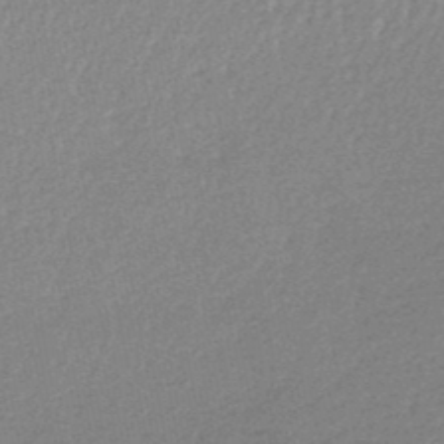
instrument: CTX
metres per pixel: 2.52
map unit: lHb
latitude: -48.2929
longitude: 62.8030
